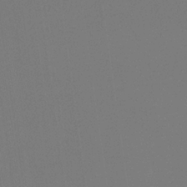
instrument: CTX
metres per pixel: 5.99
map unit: eHb
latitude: -30.8030
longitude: 72.1794
